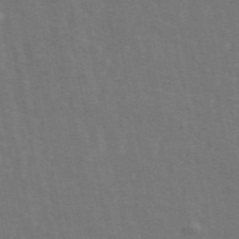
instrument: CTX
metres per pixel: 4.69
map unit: ANa
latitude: 49.3860
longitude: -78.8569
